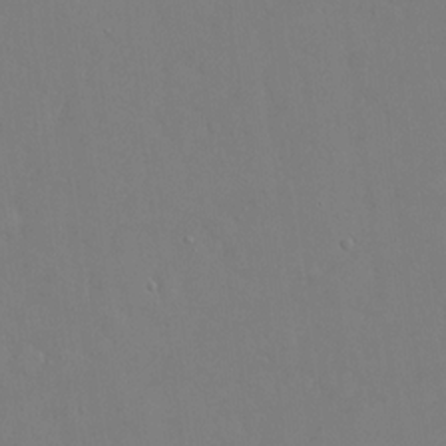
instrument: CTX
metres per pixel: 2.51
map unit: eHh
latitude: 14.7436
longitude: -71.2915
